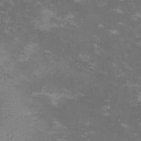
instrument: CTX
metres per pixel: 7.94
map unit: lHvf
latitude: -13.1998
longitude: -99.1781
